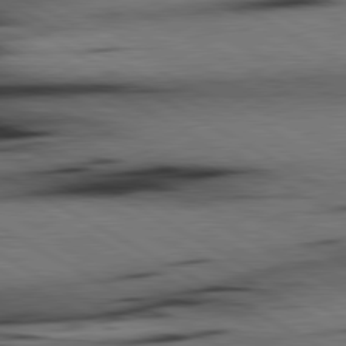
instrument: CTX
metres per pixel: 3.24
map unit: lApd
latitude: 80.4412
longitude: 162.5573
